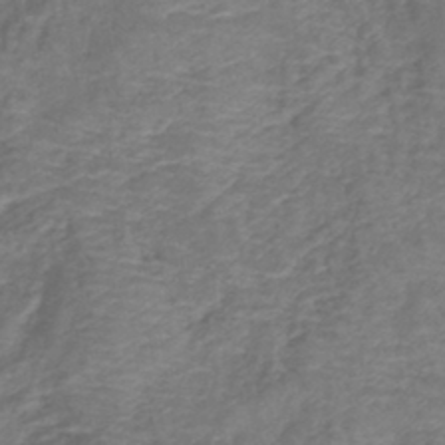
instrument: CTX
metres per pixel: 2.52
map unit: lHb
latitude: -41.9745
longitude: 78.6140
